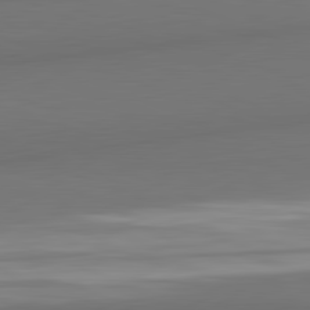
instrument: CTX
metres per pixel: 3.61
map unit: lApd
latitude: 82.0444
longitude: 170.2740
